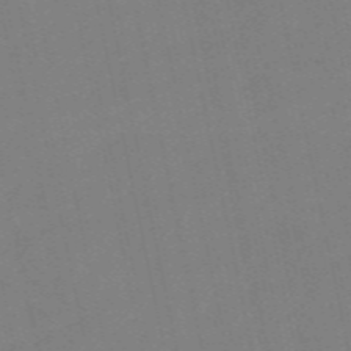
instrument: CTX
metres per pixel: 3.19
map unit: Nve
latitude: -58.1983
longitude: 50.3684
